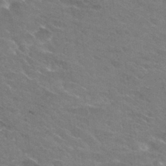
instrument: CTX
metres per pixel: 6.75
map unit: Hto
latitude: 30.7625
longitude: -47.3104
